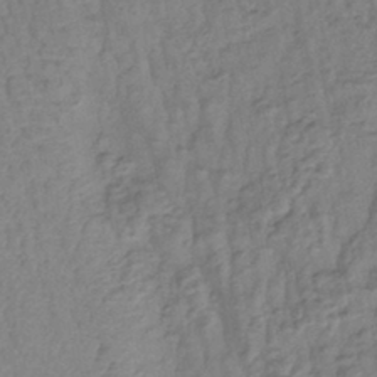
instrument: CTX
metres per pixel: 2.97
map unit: lHb
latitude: -43.0297
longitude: 78.4818
